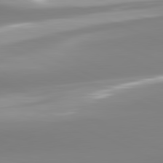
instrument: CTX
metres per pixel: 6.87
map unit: lApd
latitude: 81.6883
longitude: -165.7072
